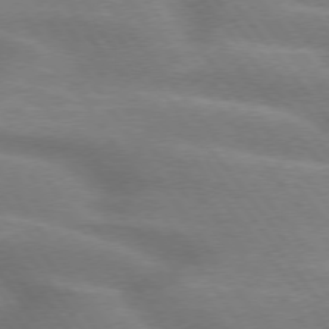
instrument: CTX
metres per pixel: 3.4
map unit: lApd
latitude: 74.7057
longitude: -58.7435
